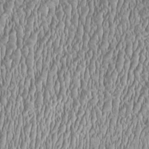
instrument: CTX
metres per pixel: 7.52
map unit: HNhu
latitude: -0.5952
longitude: 1.0676
